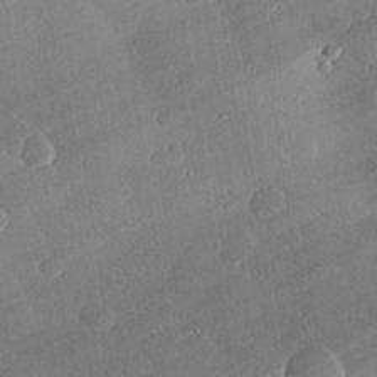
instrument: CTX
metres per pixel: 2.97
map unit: eHh
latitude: 30.1200
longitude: -81.3293
